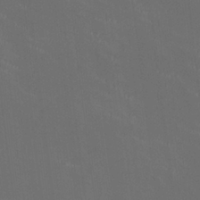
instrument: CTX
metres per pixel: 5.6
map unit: HNhu
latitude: 0.6112
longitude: -2.3656
